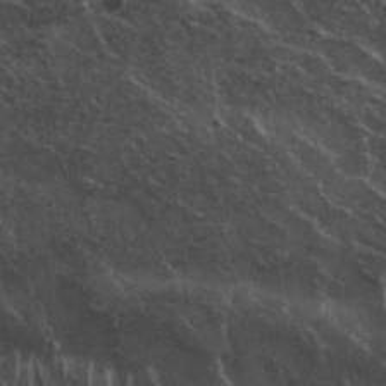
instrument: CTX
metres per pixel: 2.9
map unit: Nhu
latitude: 29.6127
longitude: -54.4412
